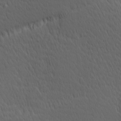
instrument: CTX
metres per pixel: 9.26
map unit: Hve
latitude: 12.2145
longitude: -90.4034
